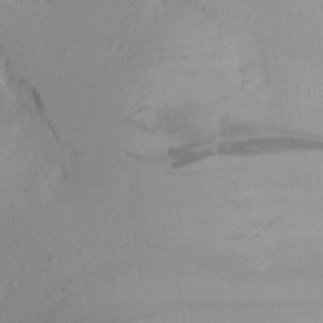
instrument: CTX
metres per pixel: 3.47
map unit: Aa
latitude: 21.2348
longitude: -146.5357
